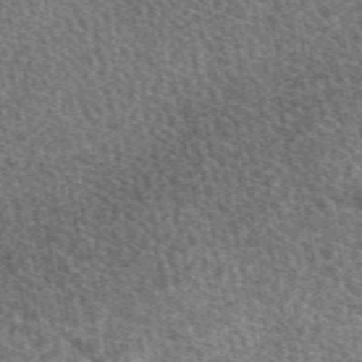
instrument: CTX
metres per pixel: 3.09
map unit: eAb
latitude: 49.1781
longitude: 117.2753
